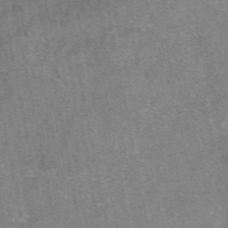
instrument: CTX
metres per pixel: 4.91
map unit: eAb
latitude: 47.8206
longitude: 103.6344
